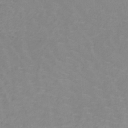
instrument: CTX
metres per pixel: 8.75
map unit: lHb
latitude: -40.3684
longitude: 65.4833
